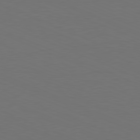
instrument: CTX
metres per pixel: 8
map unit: Hpe
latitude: -81.7100
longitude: 21.0675
